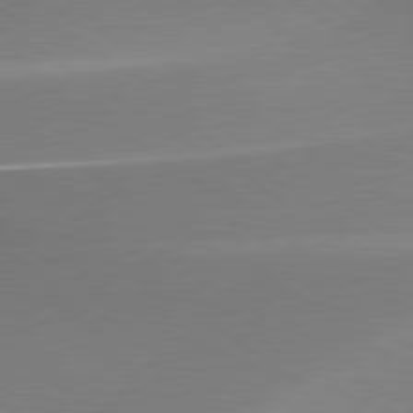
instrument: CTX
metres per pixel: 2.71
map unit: lApd
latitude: 79.7261
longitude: 178.1039
